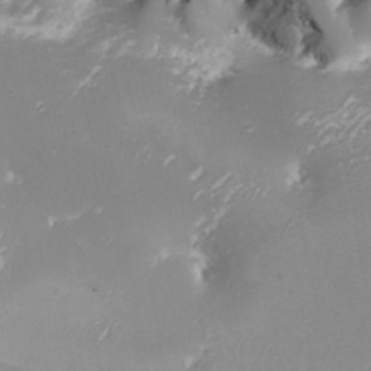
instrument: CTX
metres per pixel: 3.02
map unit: Nhu
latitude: -8.1228
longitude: -91.1592
